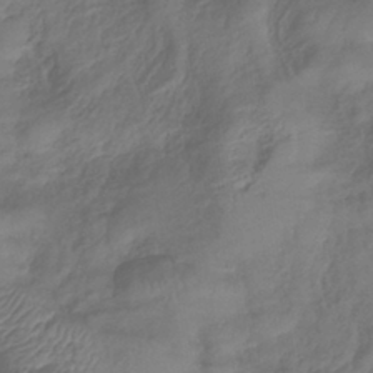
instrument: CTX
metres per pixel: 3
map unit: lHb
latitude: -38.8597
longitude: 75.0676
